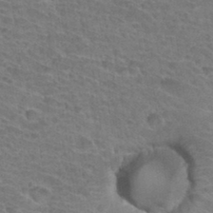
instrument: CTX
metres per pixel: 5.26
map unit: Hto
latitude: 33.3671
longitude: -41.6315
